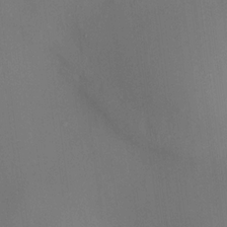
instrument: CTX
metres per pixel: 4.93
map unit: HNhu
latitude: 12.5357
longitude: 11.5021
